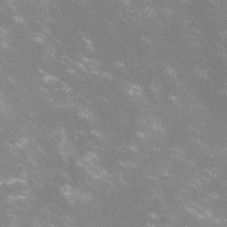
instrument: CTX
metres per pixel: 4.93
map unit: lHvf
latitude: -13.4643
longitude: -100.1956
